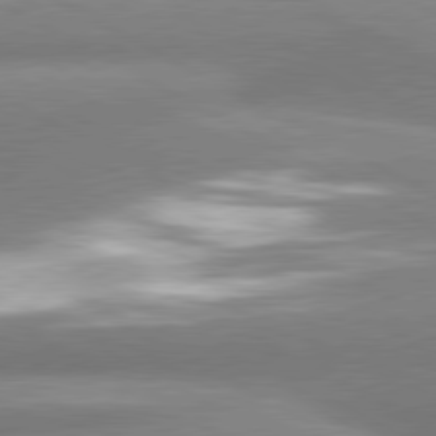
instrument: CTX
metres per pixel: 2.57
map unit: lApd
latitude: 80.6113
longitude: -163.8206
